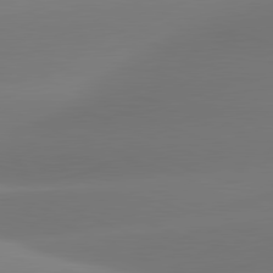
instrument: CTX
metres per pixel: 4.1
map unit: lApd
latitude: 81.5182
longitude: -162.1011
